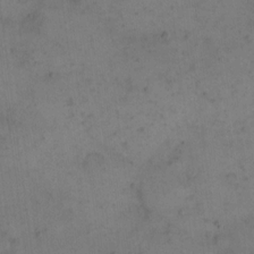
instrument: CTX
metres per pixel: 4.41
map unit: eHh
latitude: 15.4049
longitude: -67.8772
